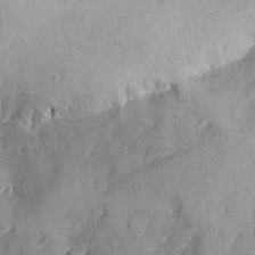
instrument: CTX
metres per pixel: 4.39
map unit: Ave
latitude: -7.5588
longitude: -118.6868
